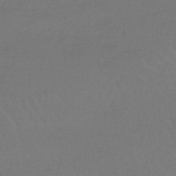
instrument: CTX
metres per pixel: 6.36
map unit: lHb
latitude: -45.1998
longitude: 68.5006
